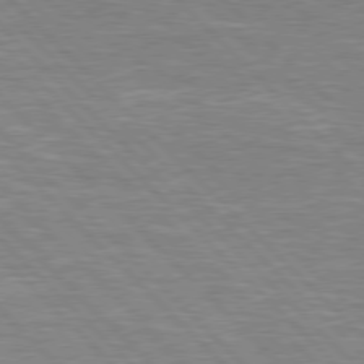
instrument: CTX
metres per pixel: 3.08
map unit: Hpe
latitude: 76.8380
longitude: -151.6505
